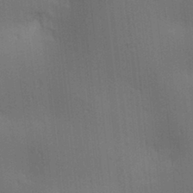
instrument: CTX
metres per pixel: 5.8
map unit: lAa
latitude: 11.5371
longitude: -108.5167
